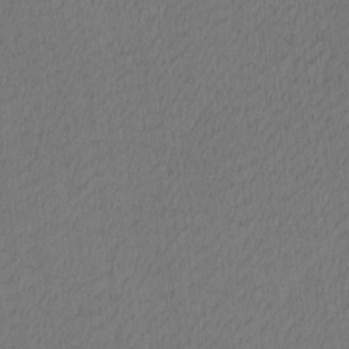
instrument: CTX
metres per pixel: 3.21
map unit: Ave
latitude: 12.5168
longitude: -107.2537
